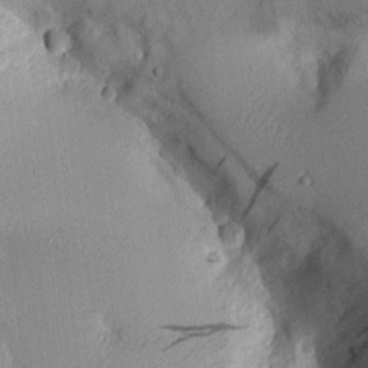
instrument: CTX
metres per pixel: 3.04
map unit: Aa
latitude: 10.1767
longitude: -127.6694
